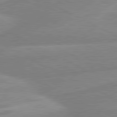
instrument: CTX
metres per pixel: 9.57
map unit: lApd
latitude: 80.7624
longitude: -169.4427
